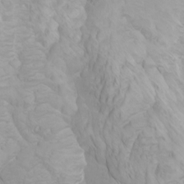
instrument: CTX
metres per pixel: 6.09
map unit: Htu
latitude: -4.2928
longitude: -73.4238
